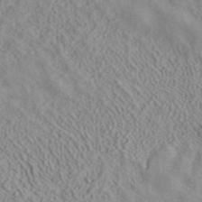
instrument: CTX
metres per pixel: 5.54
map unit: ANa
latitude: 39.3671
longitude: 18.8219
